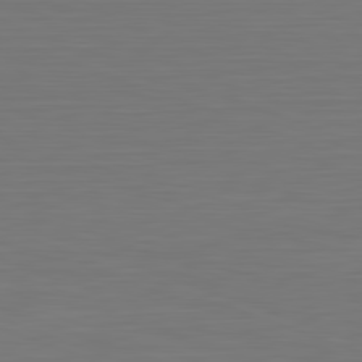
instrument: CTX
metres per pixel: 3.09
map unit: Hpe
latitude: -82.4818
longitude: 7.3509
